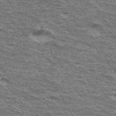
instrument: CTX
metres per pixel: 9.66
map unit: Hto
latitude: 34.5734
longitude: -42.7624
